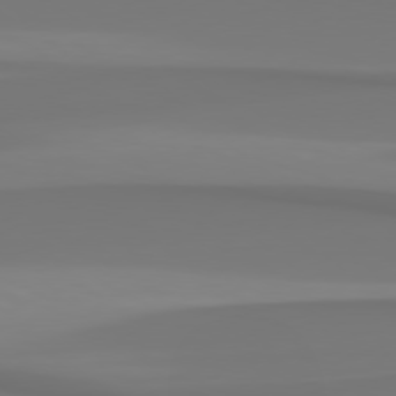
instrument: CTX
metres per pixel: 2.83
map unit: Hpe
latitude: 78.6491
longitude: -136.4223
